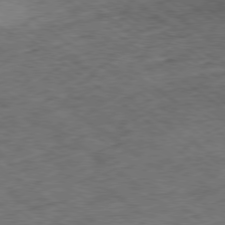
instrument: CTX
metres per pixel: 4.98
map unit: Ap
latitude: -79.1620
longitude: -52.6680
